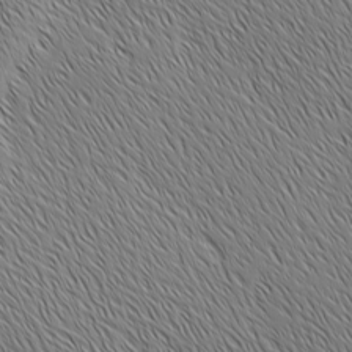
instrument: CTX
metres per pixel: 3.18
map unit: Ave
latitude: 2.2522
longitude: -114.6490
